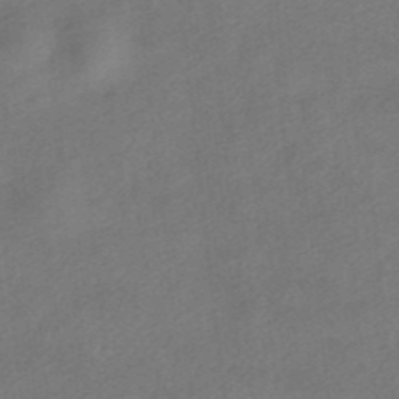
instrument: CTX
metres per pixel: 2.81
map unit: HNhu
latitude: -40.1417
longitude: 103.6911
